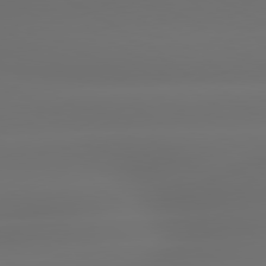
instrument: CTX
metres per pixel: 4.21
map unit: lApd
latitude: 79.4805
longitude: -138.1011
